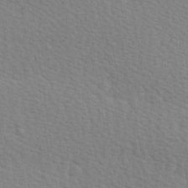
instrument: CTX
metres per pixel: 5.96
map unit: Hve
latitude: 26.0633
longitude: -93.9528
